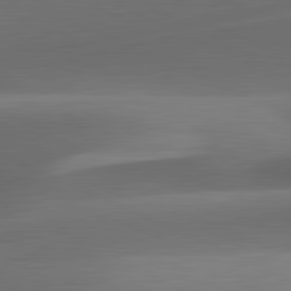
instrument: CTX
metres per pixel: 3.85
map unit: lApd
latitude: 81.7639
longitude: 133.9367
